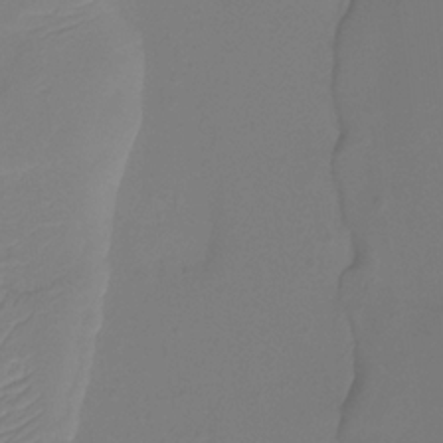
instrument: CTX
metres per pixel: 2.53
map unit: Htu
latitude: -13.5399
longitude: -46.9892
